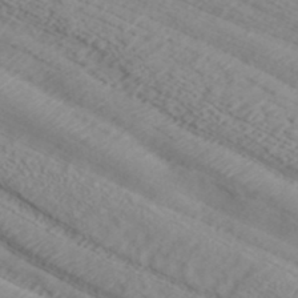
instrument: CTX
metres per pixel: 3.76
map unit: ANa
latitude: 37.6127
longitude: 23.7667
